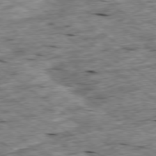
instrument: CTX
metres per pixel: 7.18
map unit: Ap
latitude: -79.1242
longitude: -88.4034
